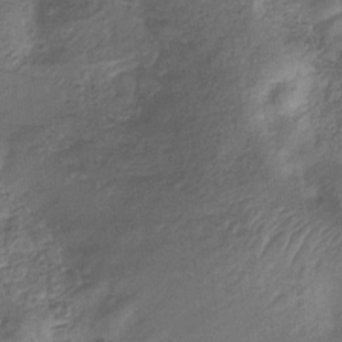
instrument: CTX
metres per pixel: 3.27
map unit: eHb
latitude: -33.1620
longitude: 75.1432
